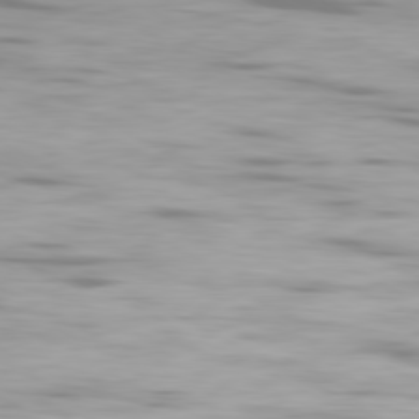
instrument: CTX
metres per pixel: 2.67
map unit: Ap
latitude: -80.7086
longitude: -59.4238
